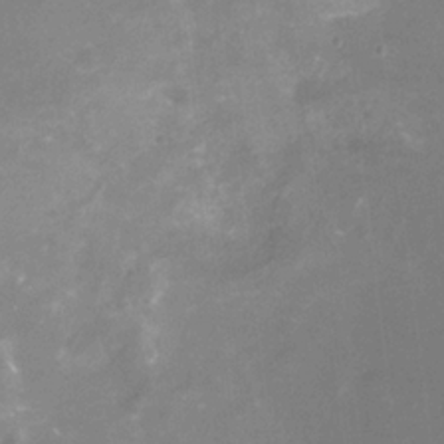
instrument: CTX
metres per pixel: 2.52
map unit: Nhu
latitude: -16.3307
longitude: -56.6490
